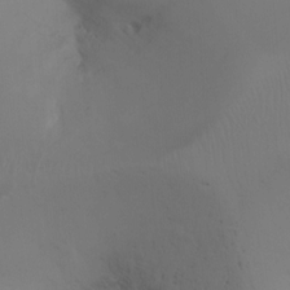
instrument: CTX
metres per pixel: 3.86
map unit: Ht
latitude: -10.4440
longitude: -27.9906
